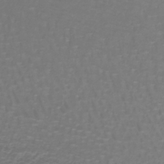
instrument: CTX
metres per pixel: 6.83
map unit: lHb
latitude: -41.7100
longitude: 56.8975
